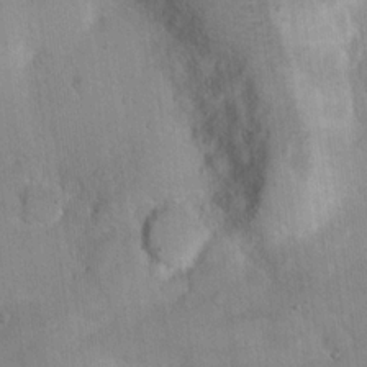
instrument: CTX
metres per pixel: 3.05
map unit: Nhu
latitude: 15.1593
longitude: -29.3670
